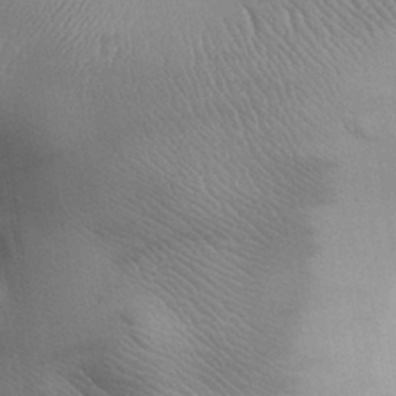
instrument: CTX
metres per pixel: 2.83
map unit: Aa
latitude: 32.1956
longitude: -142.4223
